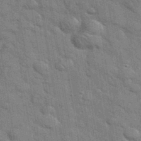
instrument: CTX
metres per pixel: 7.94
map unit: eHh
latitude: 37.2915
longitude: -65.9528
